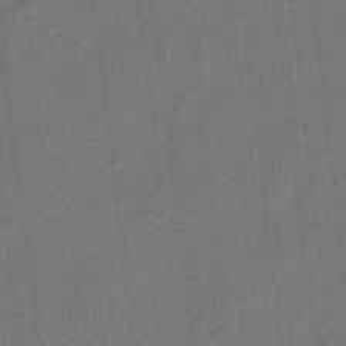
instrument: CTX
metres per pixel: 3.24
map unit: eHh
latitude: 5.8583
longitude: -77.1592
